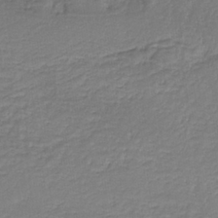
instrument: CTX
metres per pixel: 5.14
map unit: HNb
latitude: -36.8597
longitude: 57.2754
